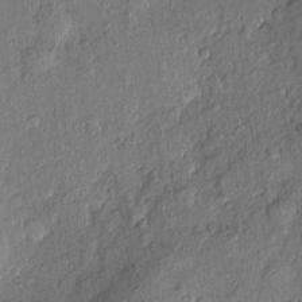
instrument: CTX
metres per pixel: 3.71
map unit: eHh
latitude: 4.1956
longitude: -74.5735
